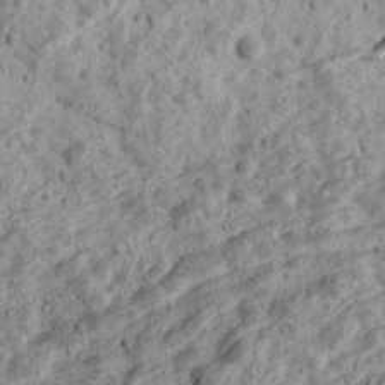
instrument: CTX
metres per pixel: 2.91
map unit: Ave
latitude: 17.8772
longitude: -134.4034
